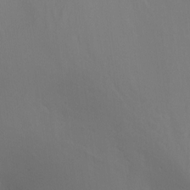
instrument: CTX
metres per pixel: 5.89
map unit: Nhu
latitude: -15.8045
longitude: -49.8583
